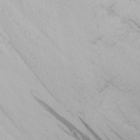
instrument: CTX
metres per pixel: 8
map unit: Nhu
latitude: -5.0297
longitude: -86.0444
